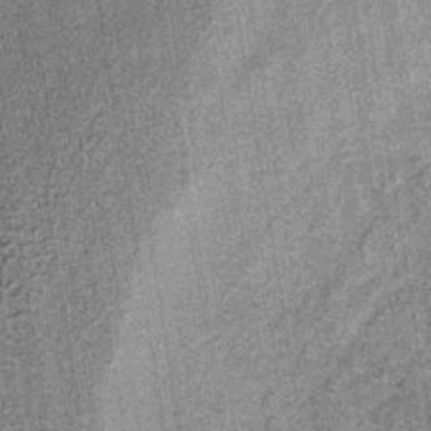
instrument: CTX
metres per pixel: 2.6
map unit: lHb
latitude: -37.6721
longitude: 64.4251
